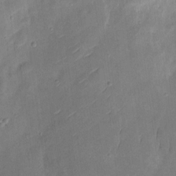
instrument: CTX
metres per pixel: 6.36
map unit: eHh
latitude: 8.4034
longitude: -72.2145
